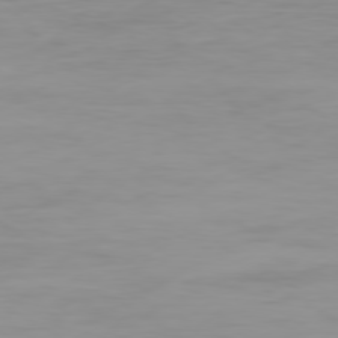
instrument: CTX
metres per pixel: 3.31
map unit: Ap
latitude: -79.4265
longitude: -77.3292
